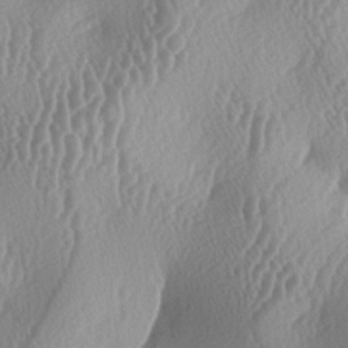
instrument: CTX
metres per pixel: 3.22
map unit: lAa
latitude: -5.8611
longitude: -128.6301
